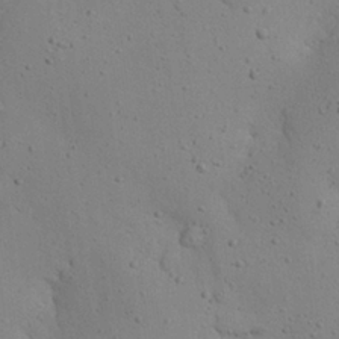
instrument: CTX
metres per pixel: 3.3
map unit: eHh
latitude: 24.5734
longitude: -72.1200
